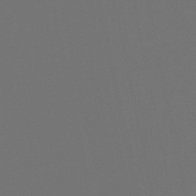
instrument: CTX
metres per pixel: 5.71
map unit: eHb
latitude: -50.6140
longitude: 70.0283
